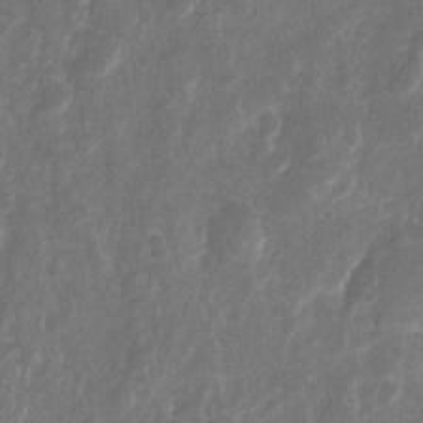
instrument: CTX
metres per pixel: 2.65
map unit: eHh
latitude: 10.0822
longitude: -72.2145
